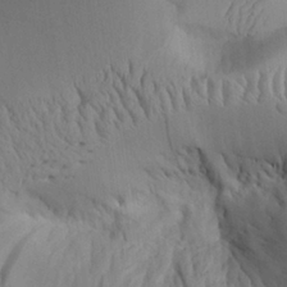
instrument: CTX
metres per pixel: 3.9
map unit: Aa
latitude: 25.6882
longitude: -129.1025
